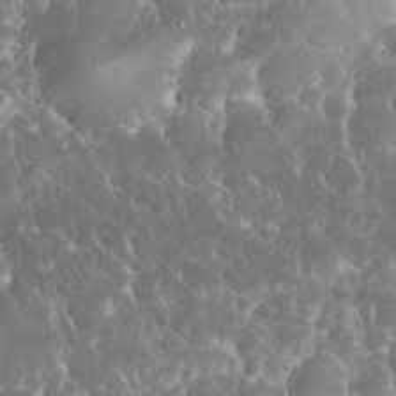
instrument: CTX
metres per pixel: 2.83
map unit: eHh
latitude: 34.2711
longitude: -64.8002
